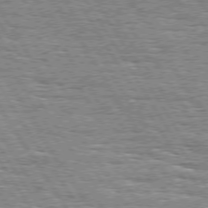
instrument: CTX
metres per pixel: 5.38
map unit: Hpe
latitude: 74.4979
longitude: -137.6883
